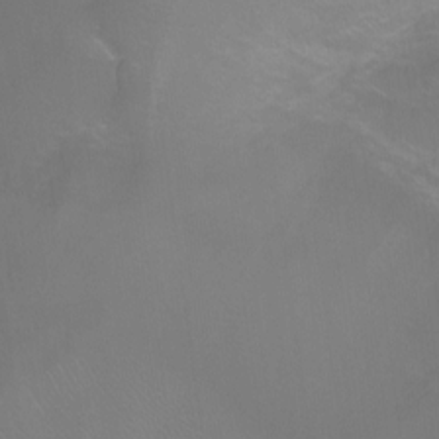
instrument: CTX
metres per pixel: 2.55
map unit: Ht
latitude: -5.5399
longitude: -28.3467
